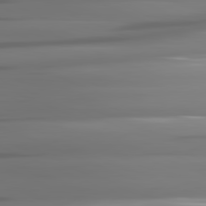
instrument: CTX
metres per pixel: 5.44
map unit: lApd
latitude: 81.4993
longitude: -142.9136
